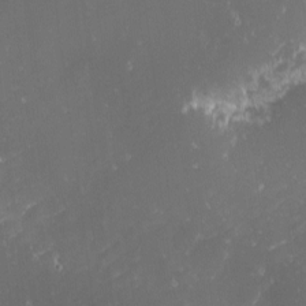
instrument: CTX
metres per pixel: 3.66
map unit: eHh
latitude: -2.0472
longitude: -81.0836
